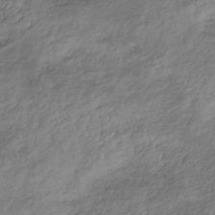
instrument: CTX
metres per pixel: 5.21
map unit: lHb
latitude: -35.2187
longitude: 68.0094
